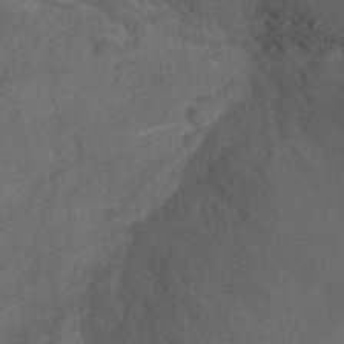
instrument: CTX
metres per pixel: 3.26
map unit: Ht
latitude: -1.9367
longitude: -20.4034
